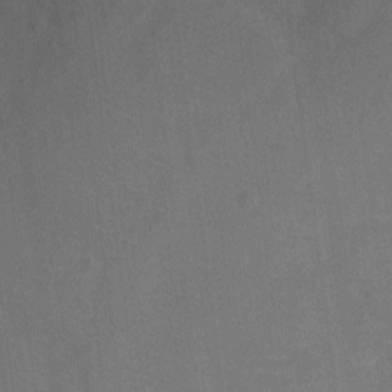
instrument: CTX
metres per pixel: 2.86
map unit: Nve
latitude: -19.2187
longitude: 108.2550
